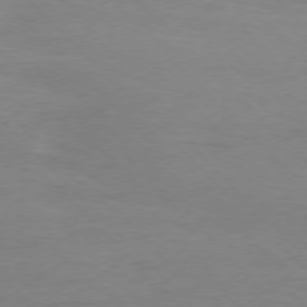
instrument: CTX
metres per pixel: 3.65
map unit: Ap
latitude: -77.0675
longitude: -69.3104
